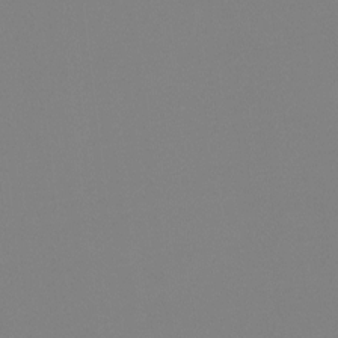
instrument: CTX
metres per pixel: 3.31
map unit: Hto
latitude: -7.9556
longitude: -49.8961
